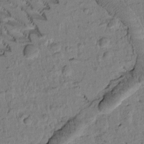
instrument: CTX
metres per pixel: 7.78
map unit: Htu
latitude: -1.9367
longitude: 172.2550
